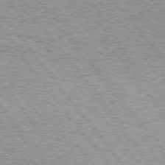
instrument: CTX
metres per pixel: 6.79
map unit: lApd
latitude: 74.6302
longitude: -76.5734
